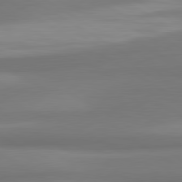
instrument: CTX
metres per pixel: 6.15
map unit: lApd
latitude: 80.3656
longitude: 174.9730
